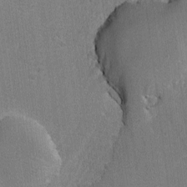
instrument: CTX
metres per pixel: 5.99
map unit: lAvf
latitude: -8.2172
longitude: -113.6127
